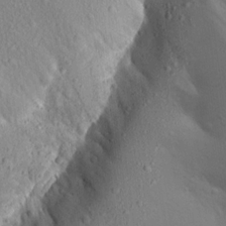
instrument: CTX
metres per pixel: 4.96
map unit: Aa
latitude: 16.3467
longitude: -145.7449
